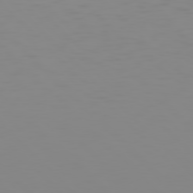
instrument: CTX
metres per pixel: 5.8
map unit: Hpe
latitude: 77.4993
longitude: -172.7246
